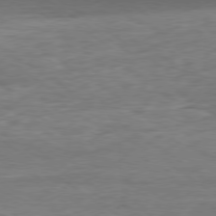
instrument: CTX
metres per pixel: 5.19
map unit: Hpe
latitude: -79.6344
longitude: 9.7289
